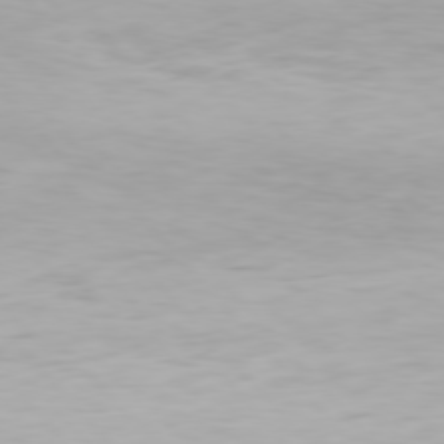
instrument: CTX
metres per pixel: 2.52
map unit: Hpe
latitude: 76.4601
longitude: -132.9892
